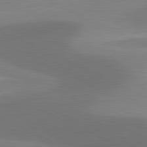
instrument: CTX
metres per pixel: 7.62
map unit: lApd
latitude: 81.1781
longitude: 126.2550
